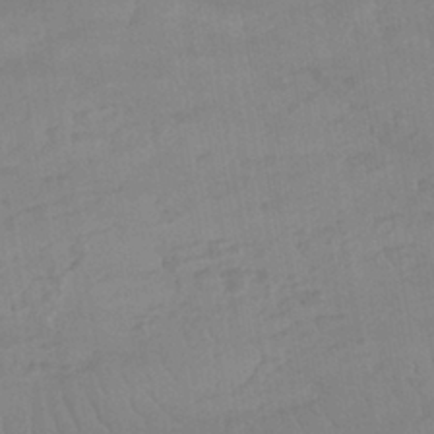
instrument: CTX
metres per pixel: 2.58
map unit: lHb
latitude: -40.2550
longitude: 66.6329
